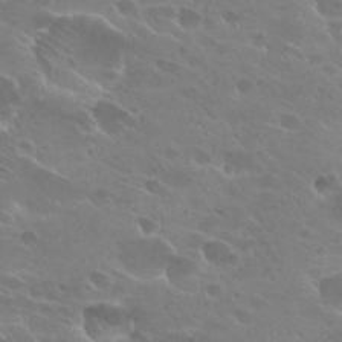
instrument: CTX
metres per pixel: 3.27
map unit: Hto
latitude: 27.5560
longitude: -40.2333
